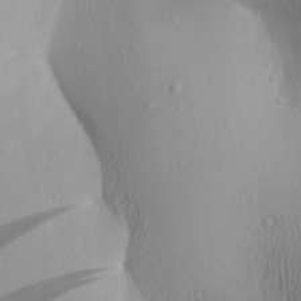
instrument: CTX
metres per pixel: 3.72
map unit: Aa
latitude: 27.2915
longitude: -136.1011
